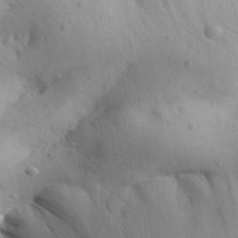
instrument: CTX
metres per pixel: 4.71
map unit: Aa
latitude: 30.5357
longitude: -145.1970
